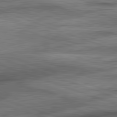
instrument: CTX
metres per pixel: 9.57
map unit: lApd
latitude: 82.2711
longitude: -163.1215
